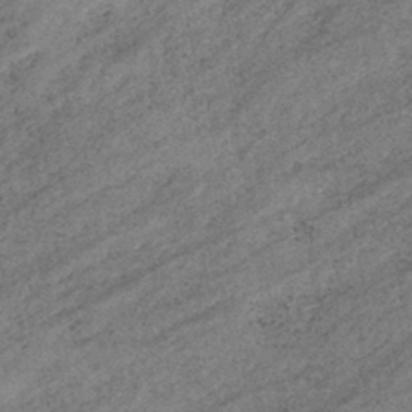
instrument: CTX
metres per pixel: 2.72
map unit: eHb
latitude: -39.7667
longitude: 82.0850
